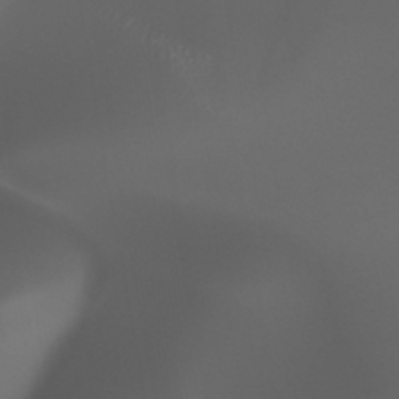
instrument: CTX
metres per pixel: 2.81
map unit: HNhu
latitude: -47.3320
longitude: 30.8408
